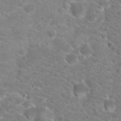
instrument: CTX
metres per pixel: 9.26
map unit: Hto
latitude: 20.1956
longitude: -38.7246
